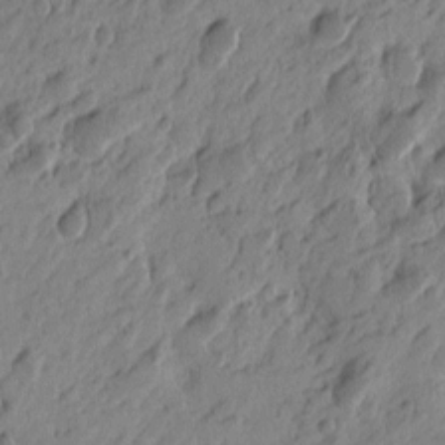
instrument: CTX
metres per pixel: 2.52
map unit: Htu
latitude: -4.7274
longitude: -179.7639
